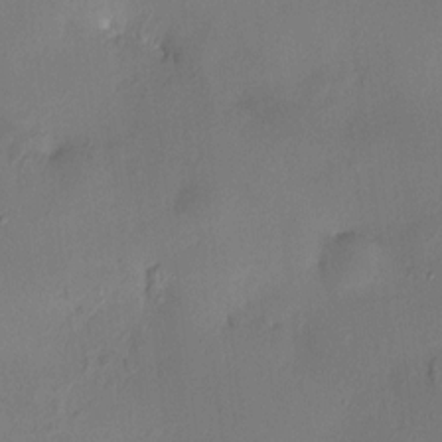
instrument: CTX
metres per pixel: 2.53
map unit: HNhu
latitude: 7.6694
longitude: -0.0633
